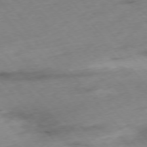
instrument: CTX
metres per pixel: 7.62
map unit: Hpe
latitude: -76.1984
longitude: -17.9528
